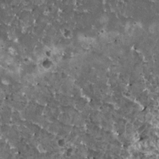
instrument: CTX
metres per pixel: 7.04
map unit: HNhu
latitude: 3.1592
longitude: 5.7855
